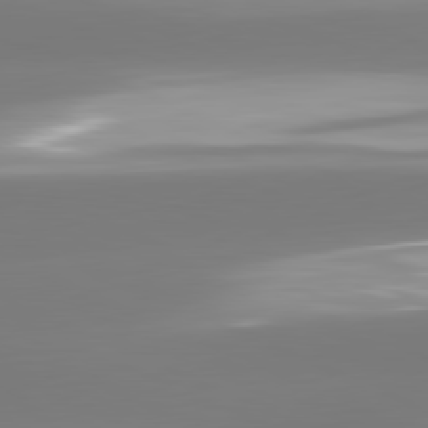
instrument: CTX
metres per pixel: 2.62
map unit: lApd
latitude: 81.6127
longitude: -165.4049
